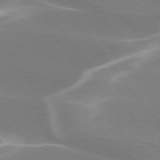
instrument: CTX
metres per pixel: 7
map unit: lApd
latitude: 75.6316
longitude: -62.3845
